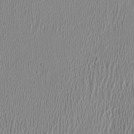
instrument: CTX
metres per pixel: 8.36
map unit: HNhu
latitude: 1.1592
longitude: -6.4979
